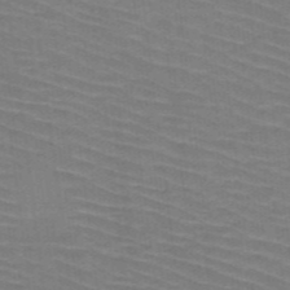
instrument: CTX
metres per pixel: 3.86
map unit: HNb
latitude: -47.8611
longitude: -45.5749
